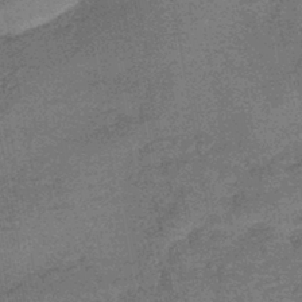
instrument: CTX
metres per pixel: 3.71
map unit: lHb
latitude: -42.7652
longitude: 80.1228
